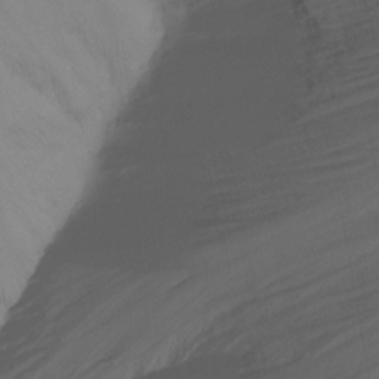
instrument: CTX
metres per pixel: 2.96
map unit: Nhu
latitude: -13.9178
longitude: -60.9702
